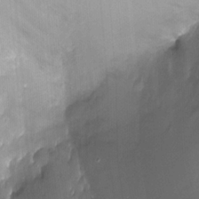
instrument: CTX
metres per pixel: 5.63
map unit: Ht
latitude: -17.1620
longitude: -44.8191
